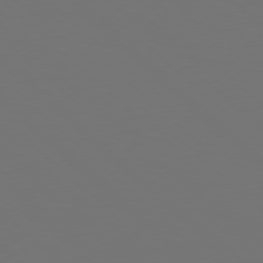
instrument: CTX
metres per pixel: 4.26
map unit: Hpe
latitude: 78.2523
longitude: -175.7261
